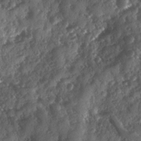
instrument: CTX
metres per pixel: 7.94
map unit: Ave
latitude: 10.8191
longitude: -103.0458
